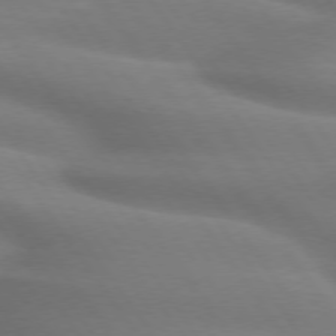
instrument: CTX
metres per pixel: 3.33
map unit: lApd
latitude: 74.6868
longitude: -59.3671
